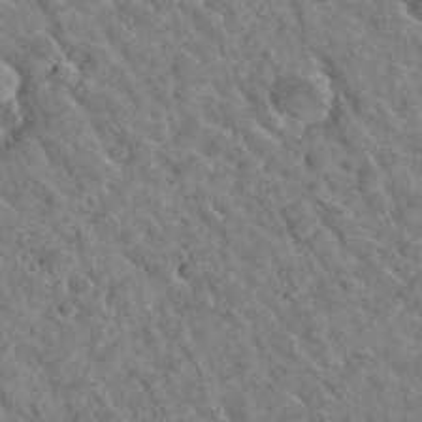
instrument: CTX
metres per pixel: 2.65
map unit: Hto
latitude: 35.5938
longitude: -49.5371
